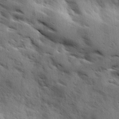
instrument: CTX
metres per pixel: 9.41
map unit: Ave
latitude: 10.5735
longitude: -102.9325
